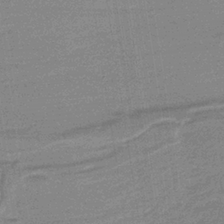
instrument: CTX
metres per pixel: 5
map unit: lHb
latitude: -35.6344
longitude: 59.8989
